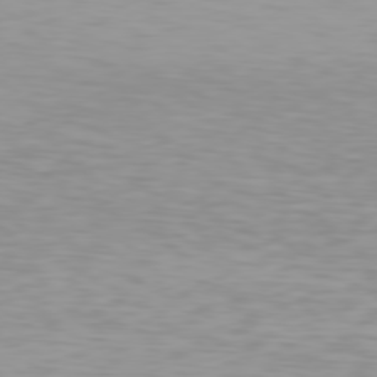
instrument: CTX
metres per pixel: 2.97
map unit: Hpe
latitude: 78.3279
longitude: -144.2522
